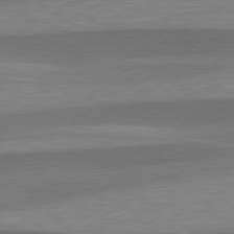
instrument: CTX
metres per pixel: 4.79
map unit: lApd
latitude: 79.5371
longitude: -93.7827
